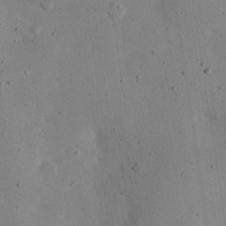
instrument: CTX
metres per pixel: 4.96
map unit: eHh
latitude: 24.4978
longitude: -71.6694
